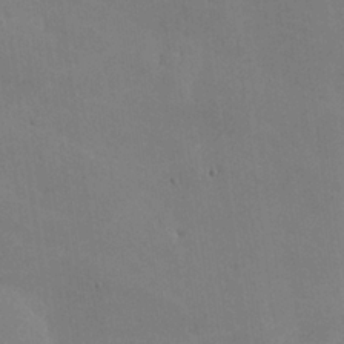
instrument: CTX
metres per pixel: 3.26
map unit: lHvf
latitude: -10.2740
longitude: -102.1955
